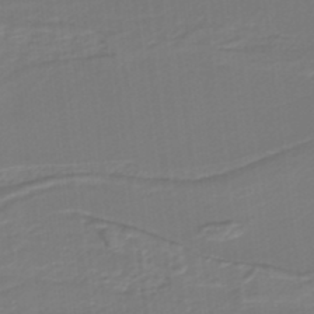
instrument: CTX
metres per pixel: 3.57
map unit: lHb
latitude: -38.5952
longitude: 55.7667
